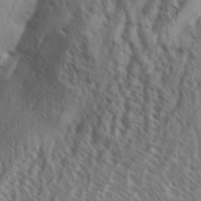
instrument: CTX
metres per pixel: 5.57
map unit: Aa
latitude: 33.8772
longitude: -138.6490
